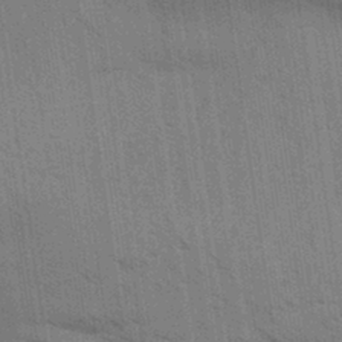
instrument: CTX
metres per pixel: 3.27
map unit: Aa
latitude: 32.1389
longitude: -139.7827
